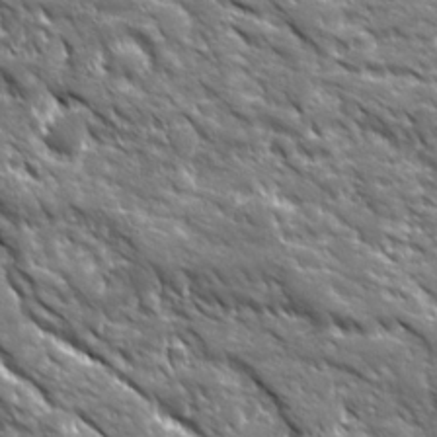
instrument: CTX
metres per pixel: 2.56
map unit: Ave
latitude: 19.8016
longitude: -135.3481
